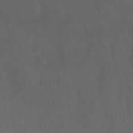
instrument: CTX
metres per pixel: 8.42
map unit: lHb
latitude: -32.1039
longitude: 64.0472
